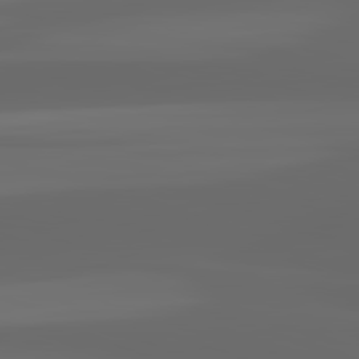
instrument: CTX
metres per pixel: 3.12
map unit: lApd
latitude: 82.8002
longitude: -136.8002
